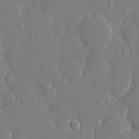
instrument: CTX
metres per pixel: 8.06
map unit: eHh
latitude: 14.6113
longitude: -70.7057
